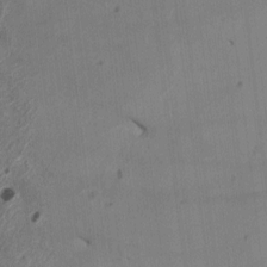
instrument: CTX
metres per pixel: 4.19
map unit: HNhu
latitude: -1.4833
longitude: -7.6316
